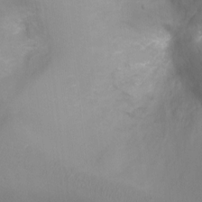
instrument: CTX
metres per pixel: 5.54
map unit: Ht
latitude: -6.6518
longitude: -30.6302
